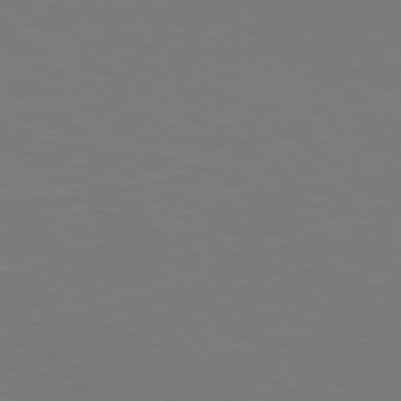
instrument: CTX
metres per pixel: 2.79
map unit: Hpe
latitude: 75.3104
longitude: -123.9906
